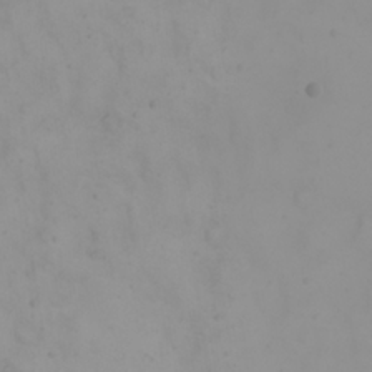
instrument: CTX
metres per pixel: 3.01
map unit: eHh
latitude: 21.7450
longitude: -64.6490
